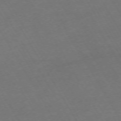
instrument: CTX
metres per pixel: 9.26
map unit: Hpe
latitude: -72.5762
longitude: 9.3321
